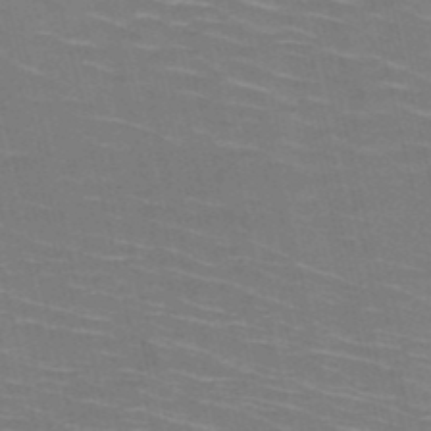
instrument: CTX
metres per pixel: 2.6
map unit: HNb
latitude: -50.7652
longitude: -45.2915
